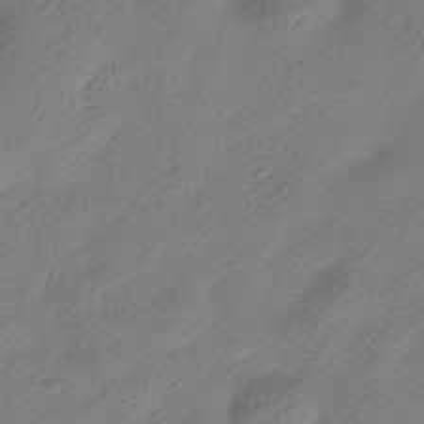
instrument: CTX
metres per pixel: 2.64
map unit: Hve
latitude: -35.2943
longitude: 88.4251
